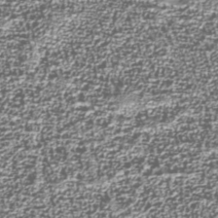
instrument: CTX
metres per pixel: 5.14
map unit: Nhu
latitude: -38.1417
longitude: -82.2522
